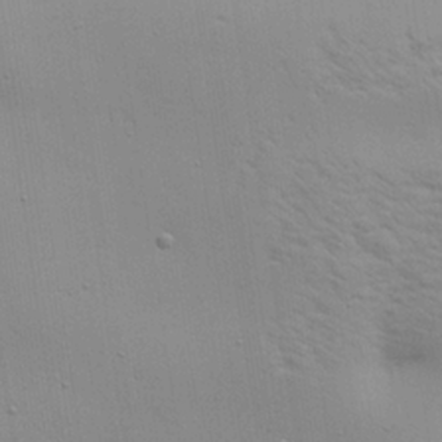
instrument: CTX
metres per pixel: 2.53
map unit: Aa
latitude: 22.3278
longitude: -142.2145
